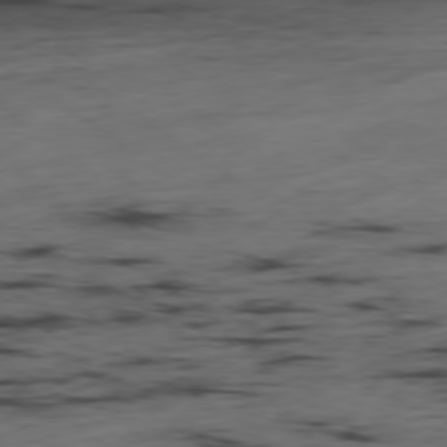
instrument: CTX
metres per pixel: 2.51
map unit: Hpe
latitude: -79.0297
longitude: 14.0472
